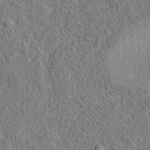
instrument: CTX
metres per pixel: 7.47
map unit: eAb
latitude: 35.8772
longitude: 111.7477
